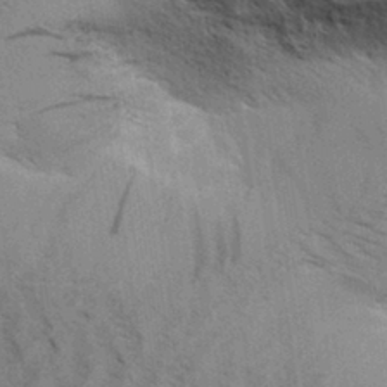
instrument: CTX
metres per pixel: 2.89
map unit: Aa
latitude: 31.5938
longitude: -140.4223
